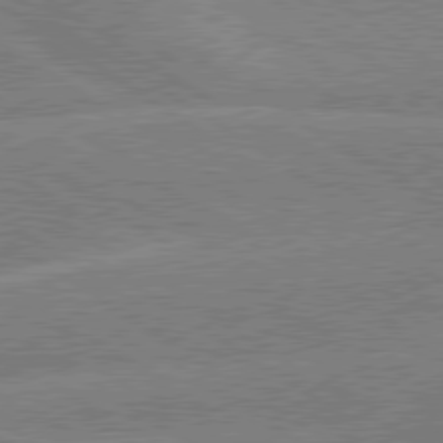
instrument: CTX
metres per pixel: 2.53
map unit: lApd
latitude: 79.4238
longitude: -132.9703
